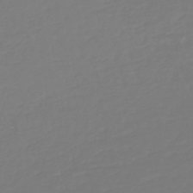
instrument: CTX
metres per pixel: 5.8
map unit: HNb
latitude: -46.5951
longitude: 56.4629
